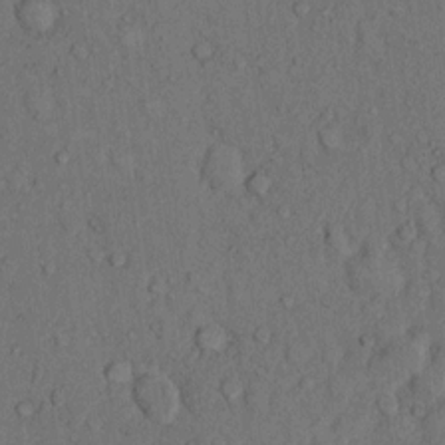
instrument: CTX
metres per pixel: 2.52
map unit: Hto
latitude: 10.2334
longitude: -59.2537
